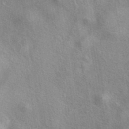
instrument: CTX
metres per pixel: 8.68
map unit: eAb
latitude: 40.8380
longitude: 104.0094
